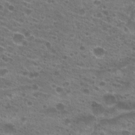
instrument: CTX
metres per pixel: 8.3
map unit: Hto
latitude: 21.7828
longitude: -41.2725
